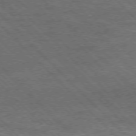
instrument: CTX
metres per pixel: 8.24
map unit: Hpe
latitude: -77.0486
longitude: -11.9150
